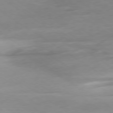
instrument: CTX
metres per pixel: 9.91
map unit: Ap
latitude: -78.8219
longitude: -58.6491
